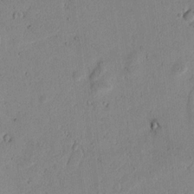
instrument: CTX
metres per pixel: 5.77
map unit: lAvf
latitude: 7.4048
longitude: 169.4643
